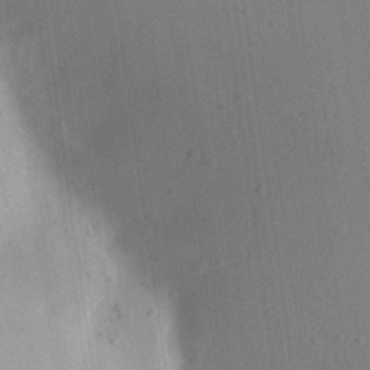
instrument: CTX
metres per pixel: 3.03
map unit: Aa
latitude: 24.2711
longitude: -136.2523
